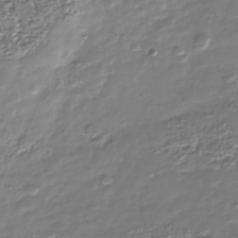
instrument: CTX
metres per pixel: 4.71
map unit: Nhu
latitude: -40.5007
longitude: -82.6301
